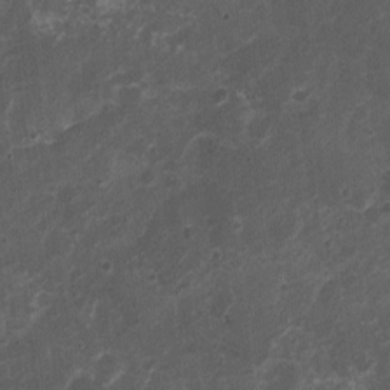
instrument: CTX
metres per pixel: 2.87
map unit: Nhu
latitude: 3.3481
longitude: -16.4978
